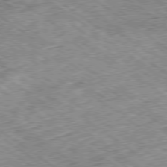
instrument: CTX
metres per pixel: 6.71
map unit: Hpe
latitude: -79.4454
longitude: 7.3509
